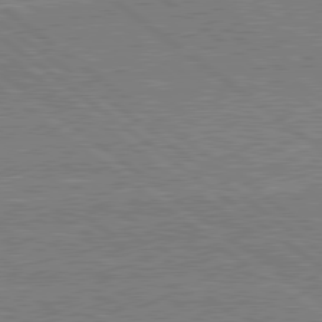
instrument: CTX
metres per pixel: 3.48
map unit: lApd
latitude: 79.5938
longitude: 167.5399
